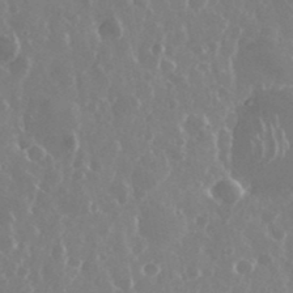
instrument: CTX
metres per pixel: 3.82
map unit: eHh
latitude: 34.7057
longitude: -58.8758
